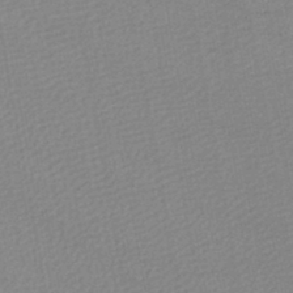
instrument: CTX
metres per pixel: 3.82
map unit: lHb
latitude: -46.5951
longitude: 73.6533
